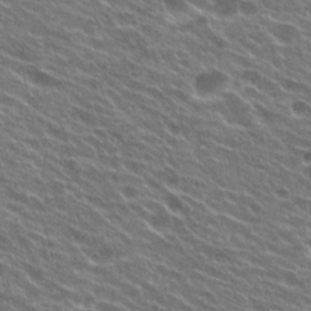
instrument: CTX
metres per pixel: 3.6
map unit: Hto
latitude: 24.2711
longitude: -37.6694
